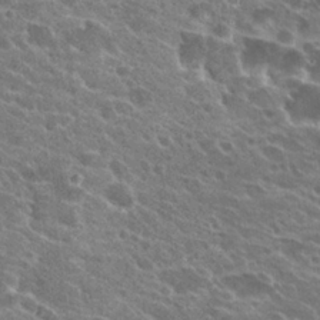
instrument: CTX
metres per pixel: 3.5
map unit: Hto
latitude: 24.2522
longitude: -38.9703
